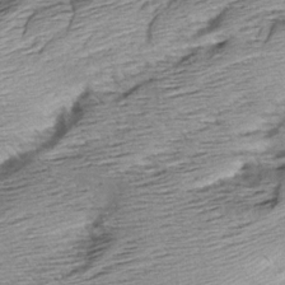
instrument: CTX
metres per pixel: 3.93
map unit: Aa
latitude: 8.9325
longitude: -141.1214
